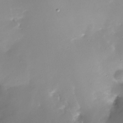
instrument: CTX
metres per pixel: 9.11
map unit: Nhe
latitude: -31.8044
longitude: -117.2348
